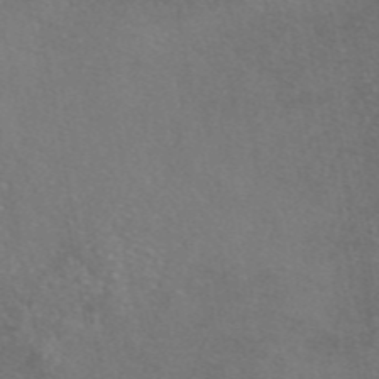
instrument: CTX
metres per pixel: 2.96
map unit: eAb
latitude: 46.4601
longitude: 110.7652
